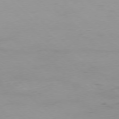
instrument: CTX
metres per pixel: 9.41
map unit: Hpe
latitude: -77.5399
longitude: 12.0661
